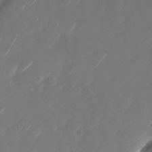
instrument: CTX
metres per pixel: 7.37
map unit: Nhu
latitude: -29.2943
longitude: -71.0080
